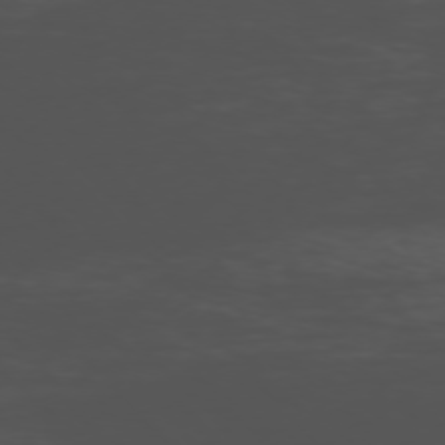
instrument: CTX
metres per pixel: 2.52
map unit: Ap
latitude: -76.5952
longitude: -65.8016
